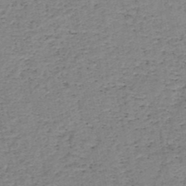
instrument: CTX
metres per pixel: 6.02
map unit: HNb
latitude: -48.4818
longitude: -40.1388
